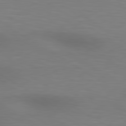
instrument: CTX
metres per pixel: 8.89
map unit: lApd
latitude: 80.3845
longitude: 120.3495
